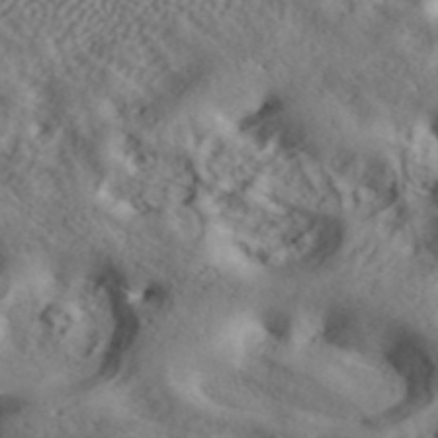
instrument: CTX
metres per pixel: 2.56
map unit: ANa
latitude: 42.4979
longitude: 55.2943
